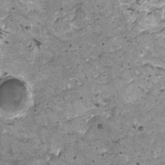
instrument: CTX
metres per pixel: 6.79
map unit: HNhu
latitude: 0.3845
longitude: 2.1794
